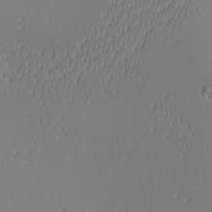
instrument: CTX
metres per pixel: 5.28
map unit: Nhu
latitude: -6.8786
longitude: -82.3089
